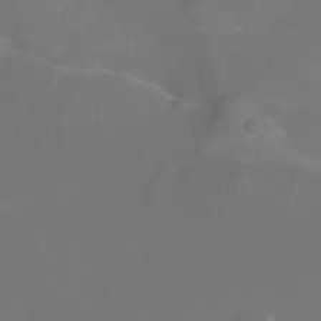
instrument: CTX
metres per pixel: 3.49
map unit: Nhu
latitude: -15.9745
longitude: -56.6868
